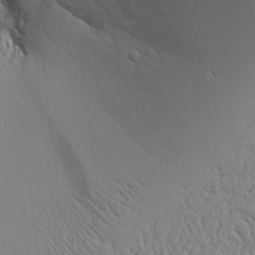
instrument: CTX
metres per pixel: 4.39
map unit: Aa
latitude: 15.4427
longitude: -141.0269
